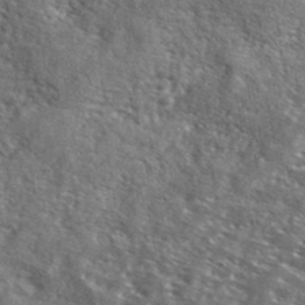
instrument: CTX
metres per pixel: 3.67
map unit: lHvf
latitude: 41.7827
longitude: -88.5357
